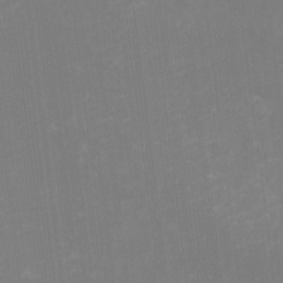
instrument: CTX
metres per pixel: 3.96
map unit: eHh
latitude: -1.4266
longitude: -79.9150
